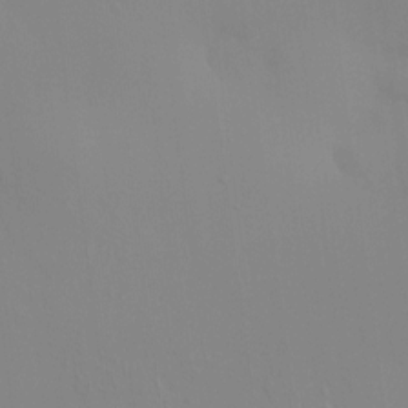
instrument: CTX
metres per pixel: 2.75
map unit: HNhu
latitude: 7.1781
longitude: 12.5385
